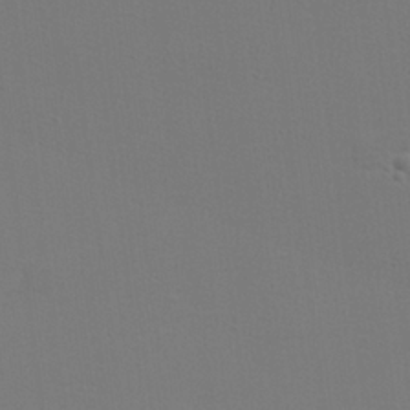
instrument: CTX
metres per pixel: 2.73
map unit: lHvf
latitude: 24.9513
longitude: 140.9353
